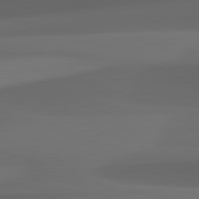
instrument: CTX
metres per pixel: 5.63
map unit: lApd
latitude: 82.2522
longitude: 142.8785
